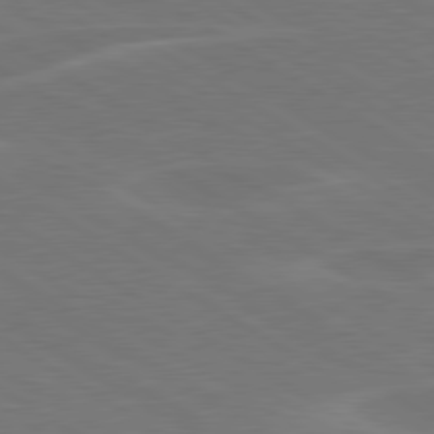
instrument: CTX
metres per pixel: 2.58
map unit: lApd
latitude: 79.8395
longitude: -126.2523
